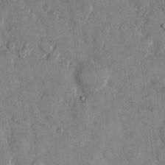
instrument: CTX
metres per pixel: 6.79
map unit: eHh
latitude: 12.4979
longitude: -69.2726
